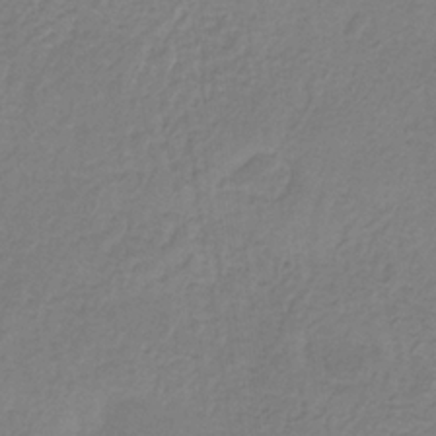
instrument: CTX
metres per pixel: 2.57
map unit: HNb
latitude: -33.3510
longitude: 55.7100
